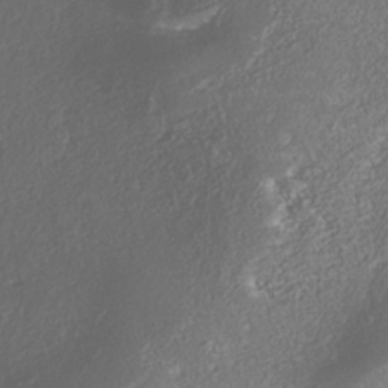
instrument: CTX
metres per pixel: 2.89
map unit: Nhe
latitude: -37.7477
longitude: -88.4790
